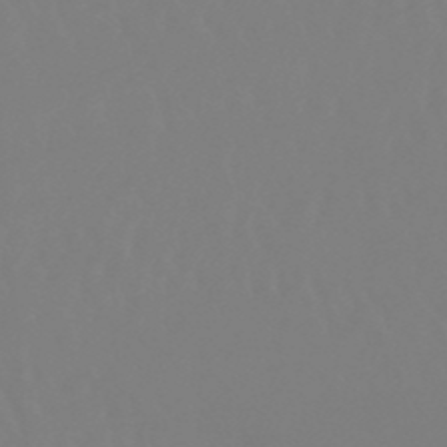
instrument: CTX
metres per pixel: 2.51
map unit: eHb
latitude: -49.7478
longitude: 84.7274
